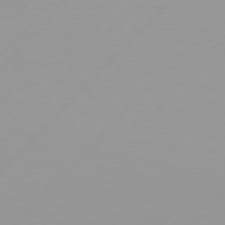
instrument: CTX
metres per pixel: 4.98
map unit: Hpe
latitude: 76.9891
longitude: -139.1970
